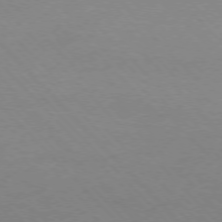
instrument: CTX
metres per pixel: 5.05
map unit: Ap
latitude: -77.2376
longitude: -69.9339
